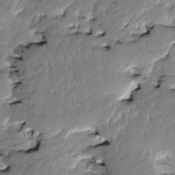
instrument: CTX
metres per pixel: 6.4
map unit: HNhu
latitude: 3.0647
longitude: 8.8219
